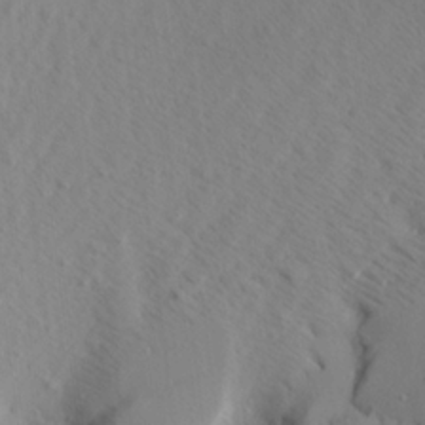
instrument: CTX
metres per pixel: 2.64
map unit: Aa
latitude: 21.5371
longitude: -143.8772
